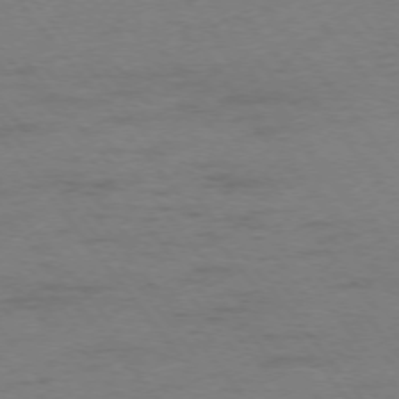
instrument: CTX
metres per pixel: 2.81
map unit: Ap
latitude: -75.7667
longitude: -73.0081
